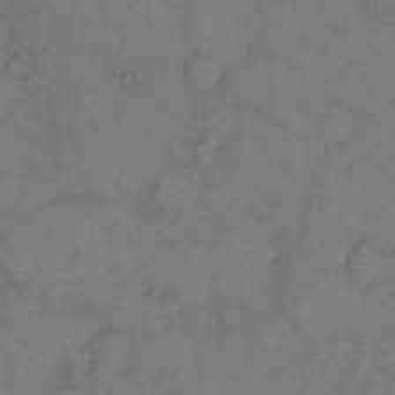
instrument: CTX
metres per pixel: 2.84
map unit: eHh
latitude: 12.4412
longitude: -63.2348
